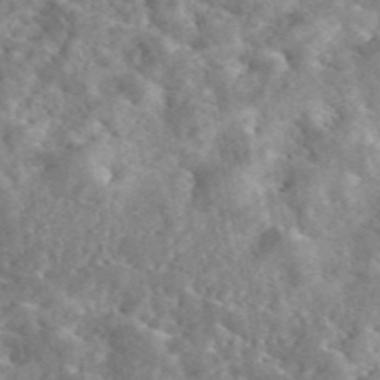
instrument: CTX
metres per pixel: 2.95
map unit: eAb
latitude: 45.2726
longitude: 128.8786
